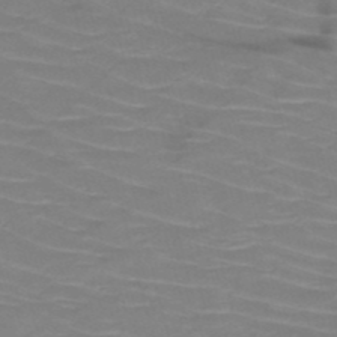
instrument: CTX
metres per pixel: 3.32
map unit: HNb
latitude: -50.5574
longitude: -46.6113
